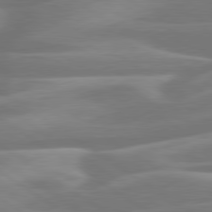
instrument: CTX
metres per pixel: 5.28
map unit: lApd
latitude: 79.7828
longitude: -127.2726
